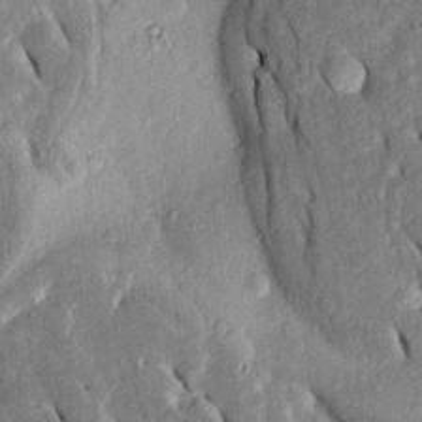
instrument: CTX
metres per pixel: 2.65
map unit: Htu
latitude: -0.8408
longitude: 150.2361
